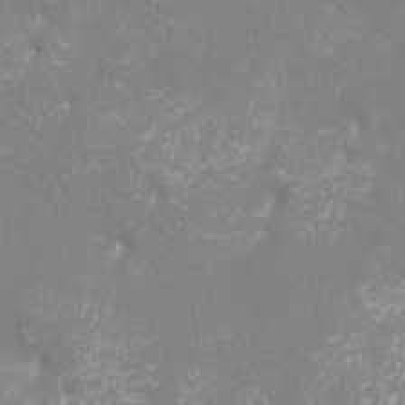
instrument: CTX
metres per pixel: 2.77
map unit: Htu
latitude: -12.4251
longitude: -71.1025
